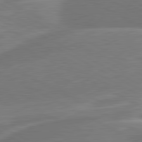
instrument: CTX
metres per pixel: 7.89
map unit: lApd
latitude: 80.8002
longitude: 128.2929
